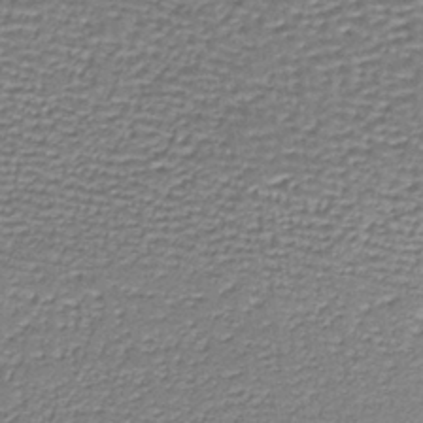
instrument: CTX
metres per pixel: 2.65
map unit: lHb
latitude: -36.0094
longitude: 59.7099
